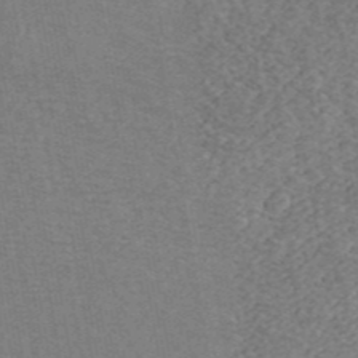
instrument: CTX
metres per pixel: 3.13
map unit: ANa
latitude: 43.8394
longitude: 30.0850
